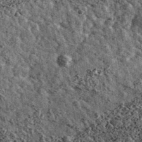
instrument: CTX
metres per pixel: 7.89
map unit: Ave
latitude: 40.2334
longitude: -107.7450
